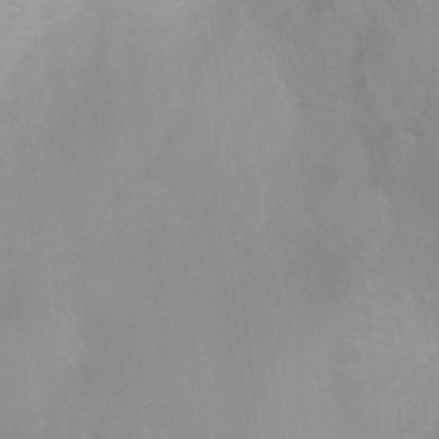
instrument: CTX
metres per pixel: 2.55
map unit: Ht
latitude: 3.1403
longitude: -25.8961
